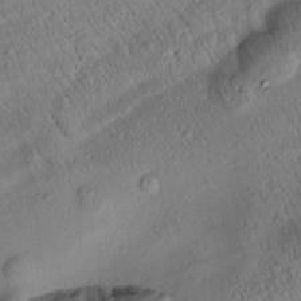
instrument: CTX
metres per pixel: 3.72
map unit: Htu
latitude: 1.1025
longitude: 175.7477
